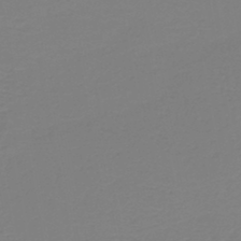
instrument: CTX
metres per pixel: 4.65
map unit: HNb
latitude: -45.5399
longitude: 53.5588
